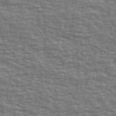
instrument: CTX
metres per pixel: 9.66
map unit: Ave
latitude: 40.8757
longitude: -113.8016
